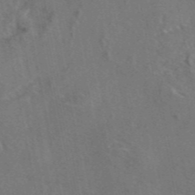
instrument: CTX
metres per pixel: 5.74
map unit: eAb
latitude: 46.3279
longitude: 107.4833
